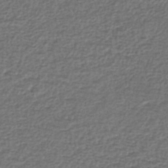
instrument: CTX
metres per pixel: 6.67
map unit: lHb
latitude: -41.8233
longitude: 72.2172
